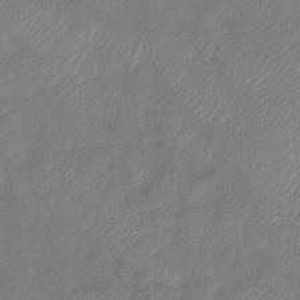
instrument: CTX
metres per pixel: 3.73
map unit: lHb
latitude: -42.1416
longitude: 80.8030
